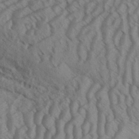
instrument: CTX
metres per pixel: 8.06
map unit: Aa
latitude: 32.5357
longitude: -138.3845
